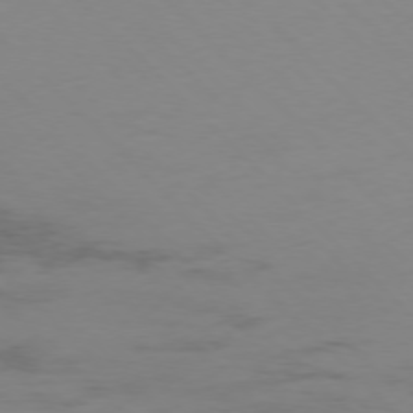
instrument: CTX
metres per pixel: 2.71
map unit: Hpe
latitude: -77.1431
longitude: -18.0822
